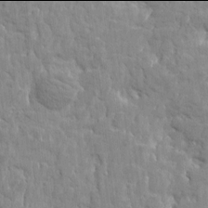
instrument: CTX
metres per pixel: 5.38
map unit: Htu
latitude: -2.0094
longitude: 179.9556
